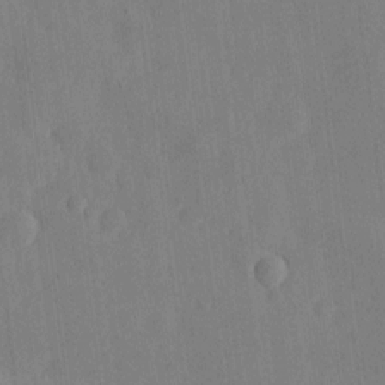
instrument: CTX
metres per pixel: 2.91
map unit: eHh
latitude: 4.7246
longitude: -72.9325
